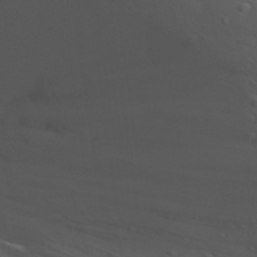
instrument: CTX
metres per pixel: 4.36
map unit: Aa
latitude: 31.4616
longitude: -132.8002
